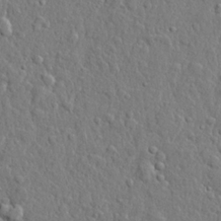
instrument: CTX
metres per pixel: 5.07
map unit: lHvf
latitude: 21.8961
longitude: 143.2753
